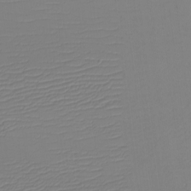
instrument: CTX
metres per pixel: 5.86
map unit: eHh
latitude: -5.4454
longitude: -83.1214
